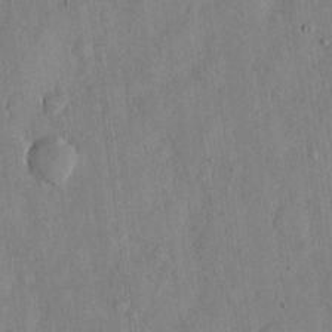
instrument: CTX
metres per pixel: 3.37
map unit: eHh
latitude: 12.1956
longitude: -69.3104
